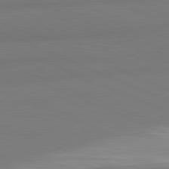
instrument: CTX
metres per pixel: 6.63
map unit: lApd
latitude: 81.6883
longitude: 177.1242
